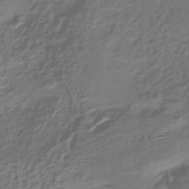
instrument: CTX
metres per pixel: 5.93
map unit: HNhu
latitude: -42.6896
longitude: 102.2740
